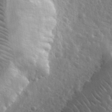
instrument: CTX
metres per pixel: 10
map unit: lHvf
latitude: 34.4412
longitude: -86.8947
